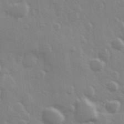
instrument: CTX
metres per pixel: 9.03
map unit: Hve
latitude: 26.4601
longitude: 147.9556
